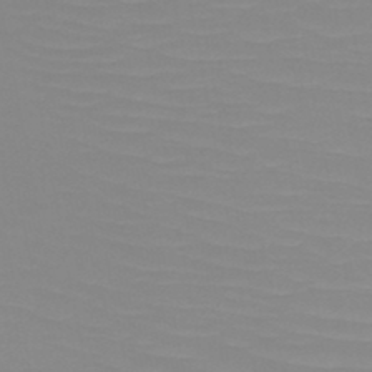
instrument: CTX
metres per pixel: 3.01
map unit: HNb
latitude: -47.9367
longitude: -48.6302
